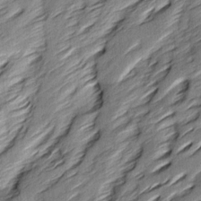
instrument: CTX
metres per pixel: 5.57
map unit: Ave
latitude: 16.0255
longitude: -137.2348
